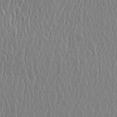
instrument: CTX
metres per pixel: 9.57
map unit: eHh
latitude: 33.6883
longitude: -133.0458
